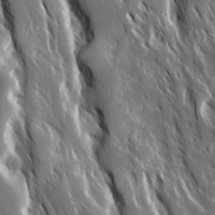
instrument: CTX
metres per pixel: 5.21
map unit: Ave
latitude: 15.0648
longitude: -133.1970
